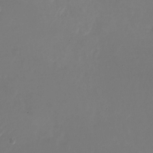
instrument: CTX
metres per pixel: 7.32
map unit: Nhu
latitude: -26.8219
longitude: -73.4049
